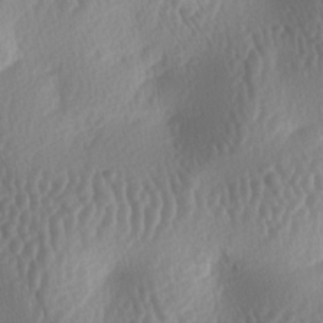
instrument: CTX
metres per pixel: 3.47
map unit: lAa
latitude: -5.8233
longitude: -128.5168
